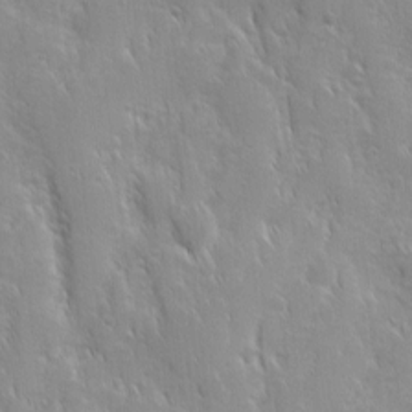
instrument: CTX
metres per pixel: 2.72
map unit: Ave
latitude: 9.8206
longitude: -103.8772
